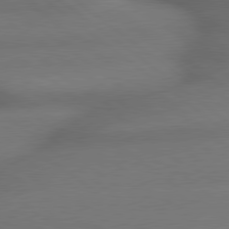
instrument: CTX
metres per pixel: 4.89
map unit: lApd
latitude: 79.5182
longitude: -167.2348
